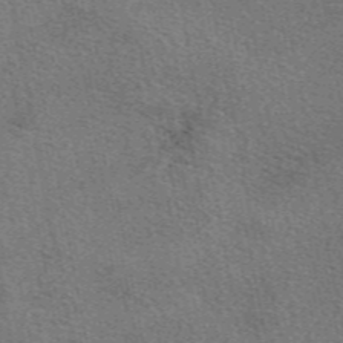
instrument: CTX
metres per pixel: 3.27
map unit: eAb
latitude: 49.0081
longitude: 115.9556
